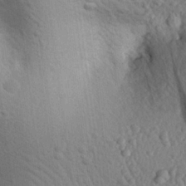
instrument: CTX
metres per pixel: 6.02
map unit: eHh
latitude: 24.3467
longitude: -79.1592
